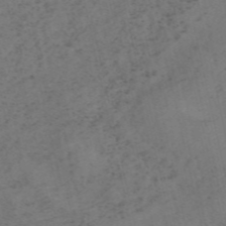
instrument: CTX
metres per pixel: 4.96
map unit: HNb
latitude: -55.1431
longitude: -48.2711
